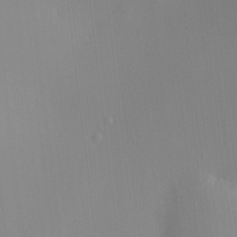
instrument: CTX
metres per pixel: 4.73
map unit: HNhu
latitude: 7.4237
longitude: 8.7274
